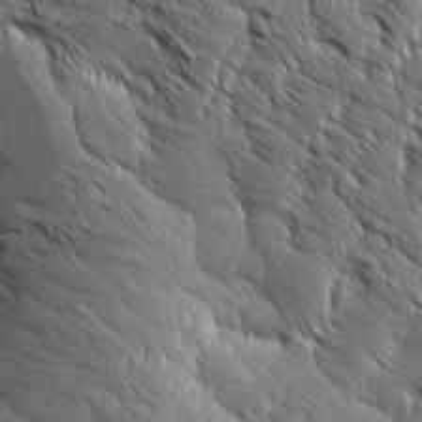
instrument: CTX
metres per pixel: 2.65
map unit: Aa
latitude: 8.4223
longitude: -132.2523
